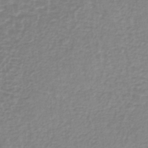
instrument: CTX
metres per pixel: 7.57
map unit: lHb
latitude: -41.1242
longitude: 64.5007
